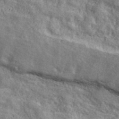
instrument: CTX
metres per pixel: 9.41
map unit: eHh
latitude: 43.7450
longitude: -88.7813
